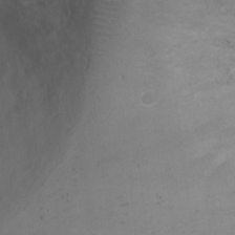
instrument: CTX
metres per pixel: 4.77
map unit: Ht
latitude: 1.3670
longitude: -25.9906
